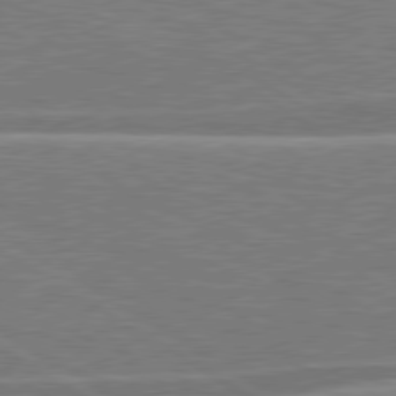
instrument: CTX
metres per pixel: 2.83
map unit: lApd
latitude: 79.5749
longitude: -123.7639
